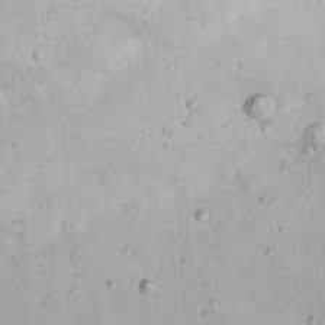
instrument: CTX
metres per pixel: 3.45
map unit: Nhu
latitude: 21.9528
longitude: -70.0633
